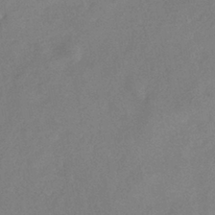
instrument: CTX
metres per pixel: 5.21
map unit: eHh
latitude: -41.0297
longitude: 120.2361
